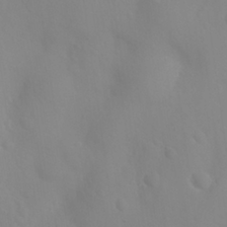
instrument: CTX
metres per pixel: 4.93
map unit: Nhu
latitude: 26.3278
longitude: -55.1781
